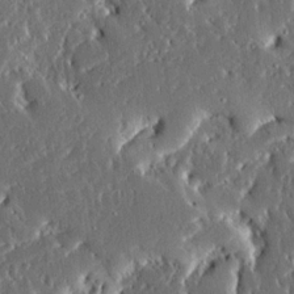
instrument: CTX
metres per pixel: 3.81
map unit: Ave
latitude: 15.2159
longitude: -139.1214
